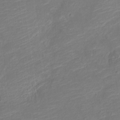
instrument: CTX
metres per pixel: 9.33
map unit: Nve
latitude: -19.2943
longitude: 107.5022
